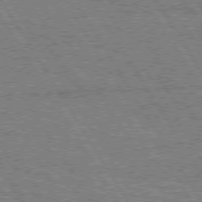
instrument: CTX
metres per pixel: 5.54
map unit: Hpe
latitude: 75.0270
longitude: -154.7435
